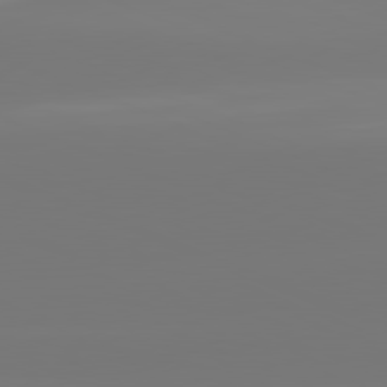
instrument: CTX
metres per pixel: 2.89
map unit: lApd
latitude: 81.6316
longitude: -150.9135
